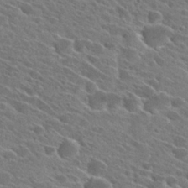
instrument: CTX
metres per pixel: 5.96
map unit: Hto
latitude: 27.2348
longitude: -42.8191
